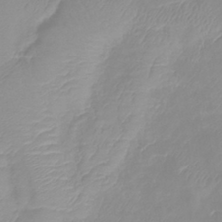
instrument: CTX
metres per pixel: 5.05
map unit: lHb
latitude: -40.1795
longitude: 76.6330
